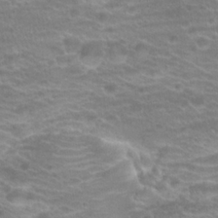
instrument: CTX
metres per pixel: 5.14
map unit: Hto
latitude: 20.7813
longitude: -37.3293
